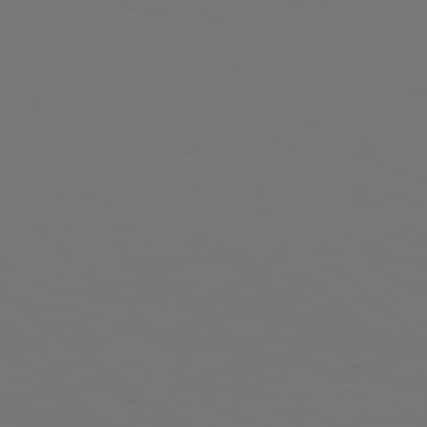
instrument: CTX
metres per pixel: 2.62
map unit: Hpe
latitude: 78.1767
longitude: -173.1781
